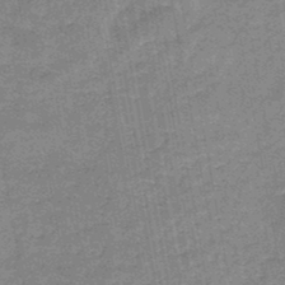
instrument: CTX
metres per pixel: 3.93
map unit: HNb
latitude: -45.9745
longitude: -36.5168
